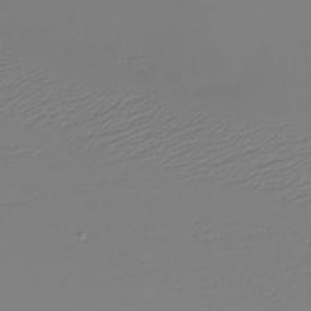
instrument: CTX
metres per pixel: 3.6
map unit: eHh
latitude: -5.8989
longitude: -83.1592
